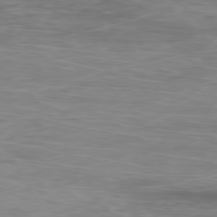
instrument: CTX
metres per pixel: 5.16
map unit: Ap
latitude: -79.3131
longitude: -74.5735
